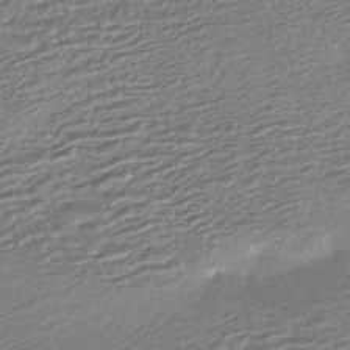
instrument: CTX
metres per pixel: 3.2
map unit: HNhu
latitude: -44.7841
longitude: 101.1809
